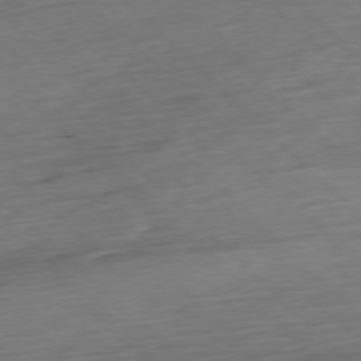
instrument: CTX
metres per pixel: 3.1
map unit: Hpe
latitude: -77.6722
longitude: 13.1431
